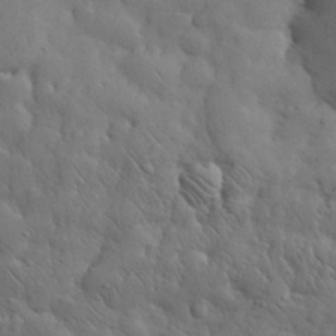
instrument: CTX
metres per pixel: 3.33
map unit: eHh
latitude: 31.1404
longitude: -69.1970
